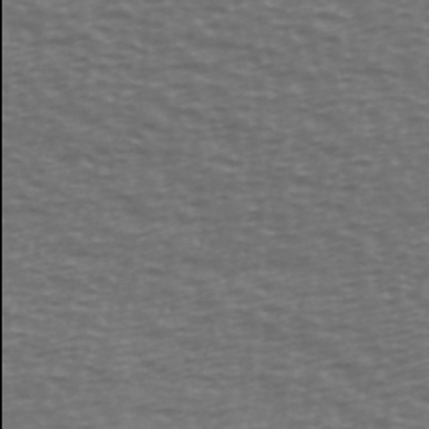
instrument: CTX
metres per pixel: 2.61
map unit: Ave
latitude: 39.2726
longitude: -113.9906
